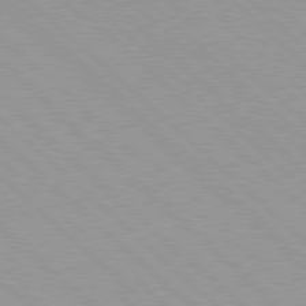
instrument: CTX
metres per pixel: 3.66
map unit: Hpe
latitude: 77.8016
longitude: -153.7261
